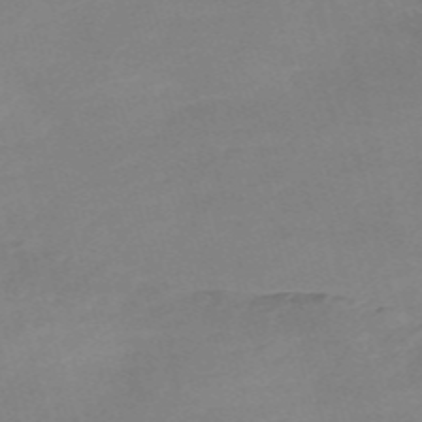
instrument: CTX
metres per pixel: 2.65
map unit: Nve
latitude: -58.5195
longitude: 58.4440
